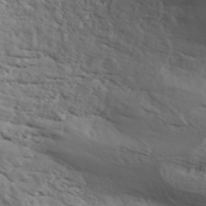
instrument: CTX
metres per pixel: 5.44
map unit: ANa
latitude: 42.5357
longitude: 50.7085
